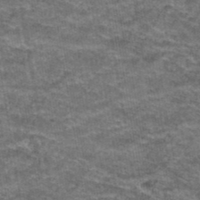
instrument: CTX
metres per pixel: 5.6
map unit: Hto
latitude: 39.4993
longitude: -42.1578
